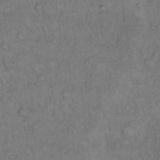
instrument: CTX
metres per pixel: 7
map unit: Hto
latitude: 12.8002
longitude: -57.4804
